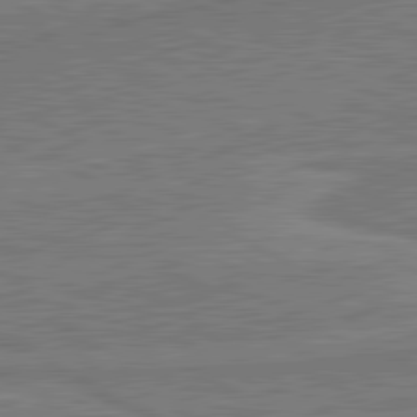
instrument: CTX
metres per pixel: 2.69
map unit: lApd
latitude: 81.1214
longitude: 168.6518
